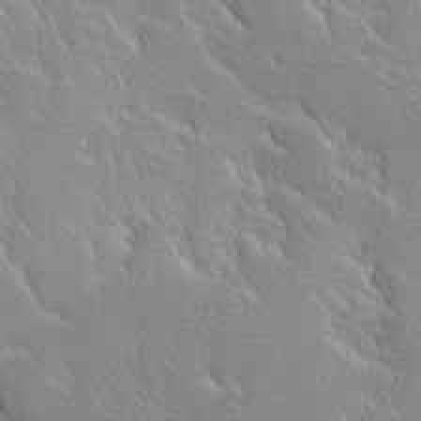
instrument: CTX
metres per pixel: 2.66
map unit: Ave
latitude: -10.1606
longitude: -117.4993
